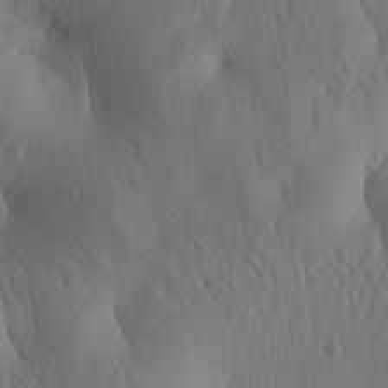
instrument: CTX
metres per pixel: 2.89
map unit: lAa
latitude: -7.8422
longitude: -128.6112
